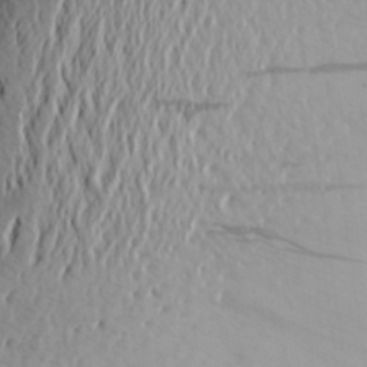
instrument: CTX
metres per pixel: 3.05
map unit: Aa
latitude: 27.7639
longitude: -144.8758
